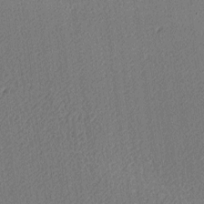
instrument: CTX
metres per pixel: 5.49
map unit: lAa
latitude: -10.4251
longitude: -127.1970
